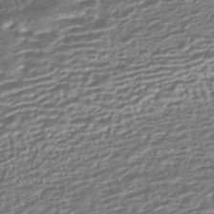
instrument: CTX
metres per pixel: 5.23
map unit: HNhu
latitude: -43.7666
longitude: 99.7666
